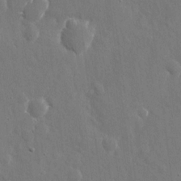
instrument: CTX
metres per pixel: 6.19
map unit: eHh
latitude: 10.6302
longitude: -70.4979
